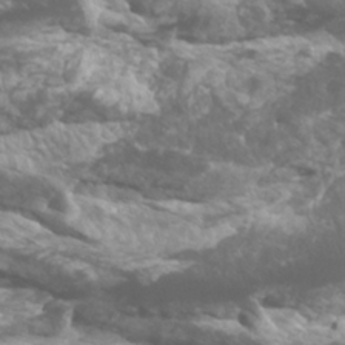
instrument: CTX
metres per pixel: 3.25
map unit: Htu
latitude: -5.4265
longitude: -75.4238
